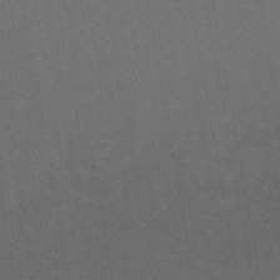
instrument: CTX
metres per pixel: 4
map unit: HNhu
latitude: -46.1417
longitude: 93.2565
